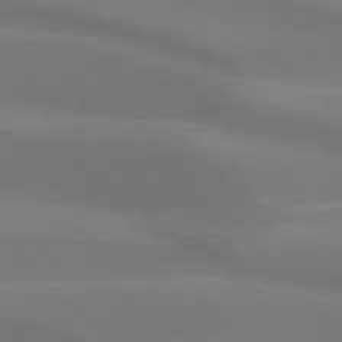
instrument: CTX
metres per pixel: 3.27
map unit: lApd
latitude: 73.5749
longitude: -49.3104
